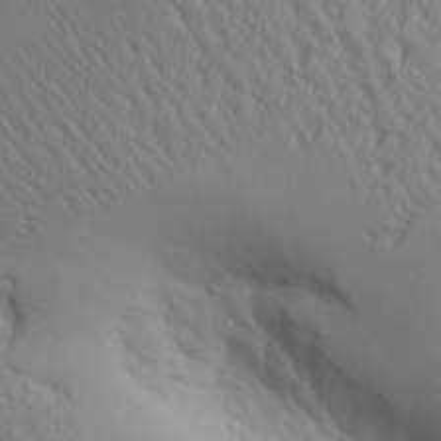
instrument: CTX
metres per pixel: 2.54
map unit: Aa
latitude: 26.6113
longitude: -132.9514
